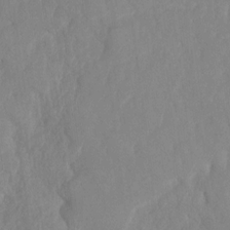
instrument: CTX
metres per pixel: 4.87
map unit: HNhu
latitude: -24.0094
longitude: 49.6533
